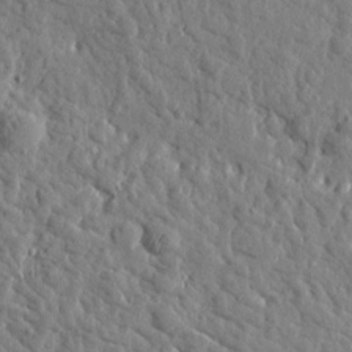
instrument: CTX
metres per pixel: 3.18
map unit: Htu
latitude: 1.5182
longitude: -179.0648
